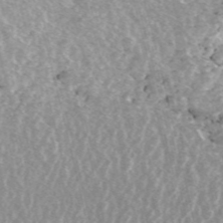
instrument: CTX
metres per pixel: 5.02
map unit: ANa
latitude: 45.0458
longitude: 29.4266
